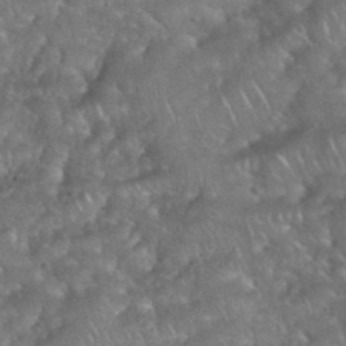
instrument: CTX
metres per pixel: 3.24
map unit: eHh
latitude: 39.4237
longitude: -58.3278
